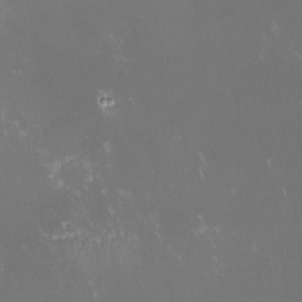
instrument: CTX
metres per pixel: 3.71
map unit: lHvf
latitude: -13.9745
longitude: -103.6127
